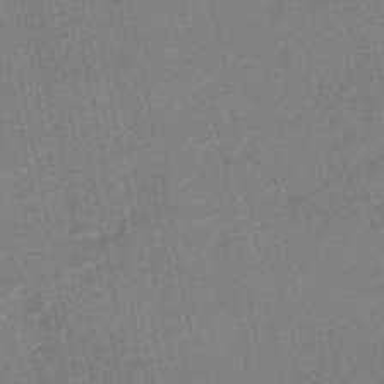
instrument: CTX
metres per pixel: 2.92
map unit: HNhu
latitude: -48.1984
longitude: 99.3509
